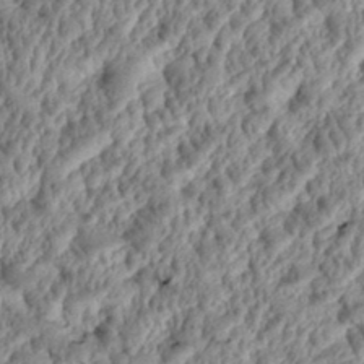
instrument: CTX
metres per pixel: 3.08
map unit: Htu
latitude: 2.1955
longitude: 149.8234
